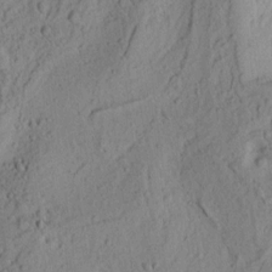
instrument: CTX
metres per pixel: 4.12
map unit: Ht
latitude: 8.7624
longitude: -75.3860
